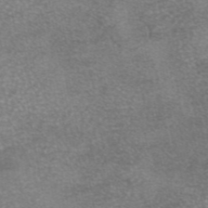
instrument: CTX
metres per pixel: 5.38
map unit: eAb
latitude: 45.8394
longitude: 104.6896
